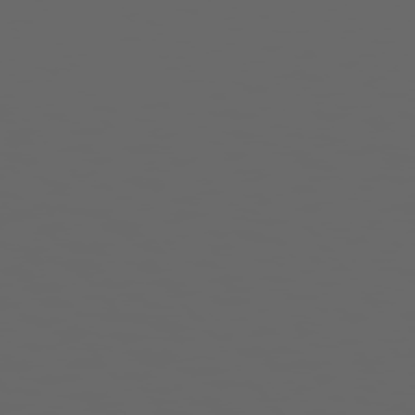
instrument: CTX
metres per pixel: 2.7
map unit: Hpe
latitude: 75.1970
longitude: -127.5749
